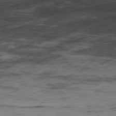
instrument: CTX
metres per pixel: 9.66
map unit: Hpe
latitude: -77.6722
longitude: 11.6533
